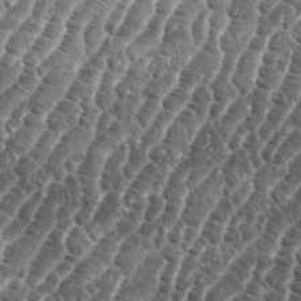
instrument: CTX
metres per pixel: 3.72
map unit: eHh
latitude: 36.7624
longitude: -136.7435
